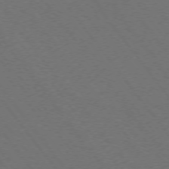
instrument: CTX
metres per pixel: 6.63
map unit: Ap
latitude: -75.5966
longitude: -75.1403
